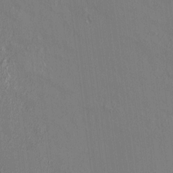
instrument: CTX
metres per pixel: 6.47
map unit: HNhu
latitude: 7.0269
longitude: 15.0109
